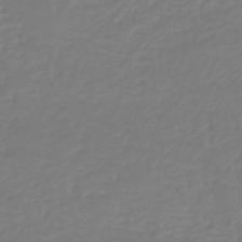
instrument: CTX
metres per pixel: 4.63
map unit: lHb
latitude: -40.9164
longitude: 67.1431
